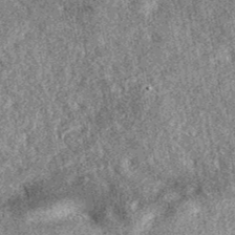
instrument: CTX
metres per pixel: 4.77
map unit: eAb
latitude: 37.4804
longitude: 108.5574
